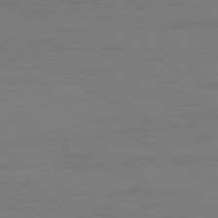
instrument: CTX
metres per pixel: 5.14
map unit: Ap
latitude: -77.2754
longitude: -74.9892
